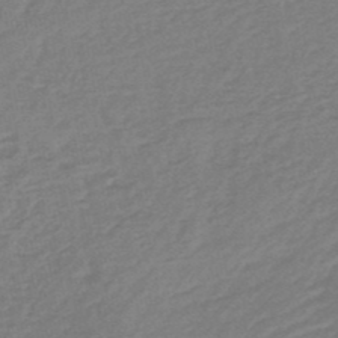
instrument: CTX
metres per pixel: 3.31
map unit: HNb
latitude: -48.6330
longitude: 57.8611
